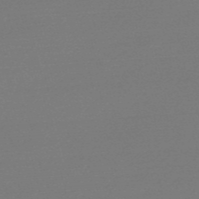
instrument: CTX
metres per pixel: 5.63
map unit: Nve
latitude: -56.8219
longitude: 62.5951
